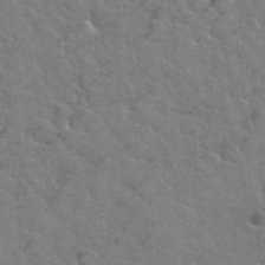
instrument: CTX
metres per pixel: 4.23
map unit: Hto
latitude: 38.4979
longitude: -44.1011
